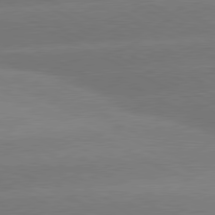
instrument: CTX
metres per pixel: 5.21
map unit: lApd
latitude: 80.6113
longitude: -151.6694
